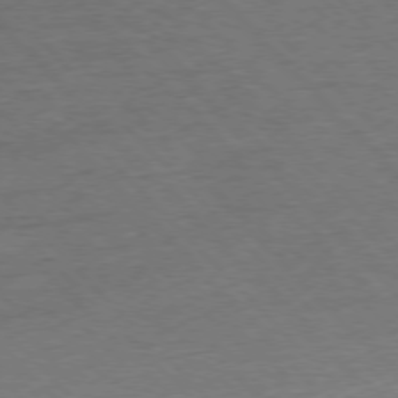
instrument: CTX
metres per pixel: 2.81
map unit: Ap
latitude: -77.5966
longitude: -95.0270
